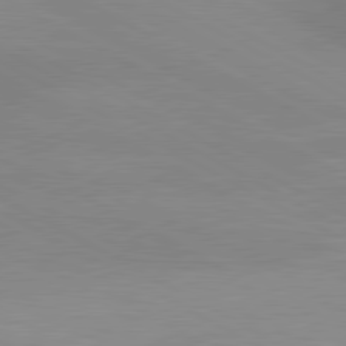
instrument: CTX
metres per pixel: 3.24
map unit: lApd
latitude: 80.4601
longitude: 127.3887
